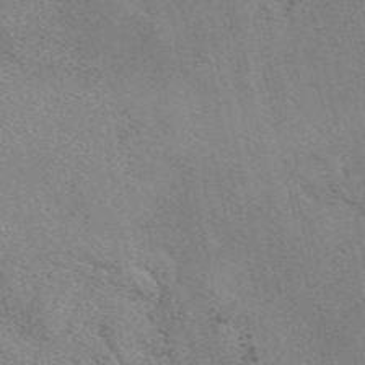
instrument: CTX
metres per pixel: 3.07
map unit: eAb
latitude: 49.9339
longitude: 108.9920
